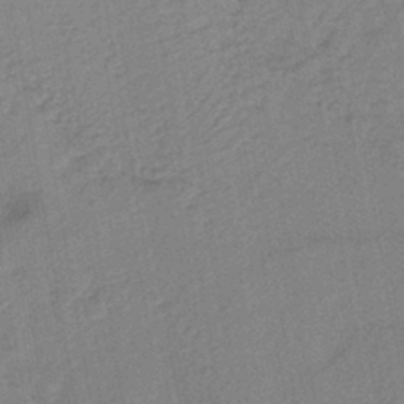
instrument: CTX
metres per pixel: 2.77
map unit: lHb
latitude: -40.9164
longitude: 60.8975
